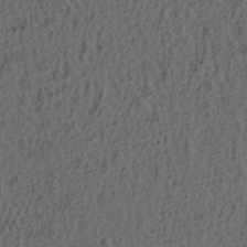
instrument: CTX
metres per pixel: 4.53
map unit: lAa
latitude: 4.4790
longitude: -113.7072
